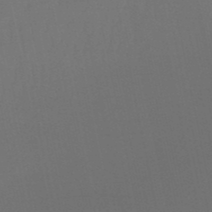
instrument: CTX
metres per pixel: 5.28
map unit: lHb
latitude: -50.4629
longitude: 70.4629
